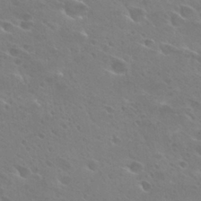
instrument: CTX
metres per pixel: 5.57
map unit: Hto
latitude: 27.7639
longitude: -40.3089
